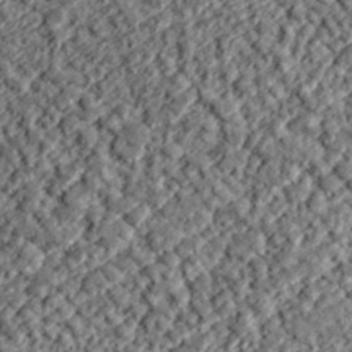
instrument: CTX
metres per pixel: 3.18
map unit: lHvf
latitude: 38.1389
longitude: -91.2348
